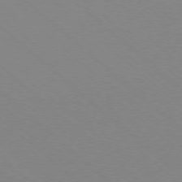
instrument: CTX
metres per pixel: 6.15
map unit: Ap
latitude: -78.1039
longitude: -90.8191
